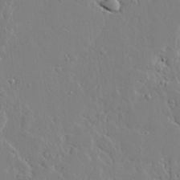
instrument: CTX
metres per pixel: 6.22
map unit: lAvf
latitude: 24.7435
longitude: -110.6113
